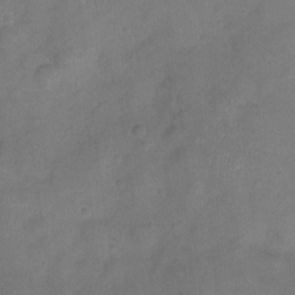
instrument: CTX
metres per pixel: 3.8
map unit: Ht
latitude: -5.7099
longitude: -19.7638
